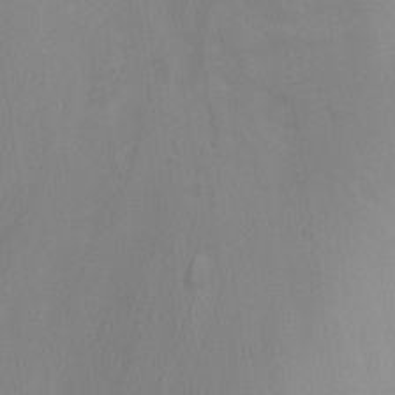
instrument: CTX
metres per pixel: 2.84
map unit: Ht
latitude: -11.0109
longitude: -39.3859
